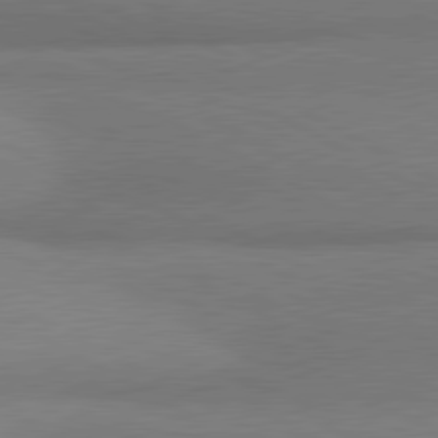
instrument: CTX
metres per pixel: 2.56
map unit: lApd
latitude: 80.9325
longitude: 163.7477
